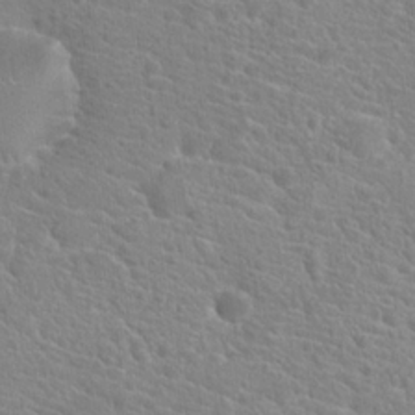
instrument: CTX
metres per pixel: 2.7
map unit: Hto
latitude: 20.6680
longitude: -39.3671
